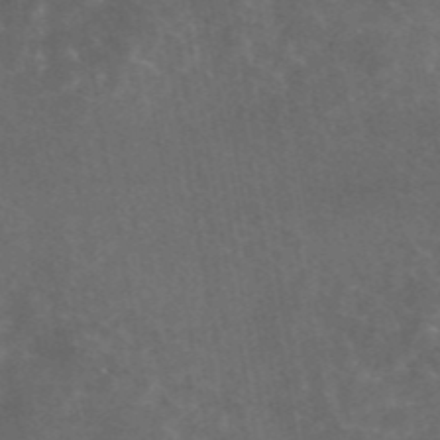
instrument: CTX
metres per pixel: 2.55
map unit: eAb
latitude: 45.5560
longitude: 123.5021
